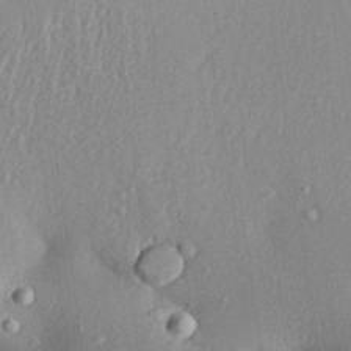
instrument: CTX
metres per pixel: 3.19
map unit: Aa
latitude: 21.8017
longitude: -148.1389
